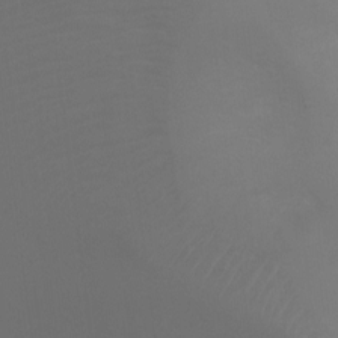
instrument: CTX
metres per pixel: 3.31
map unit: Ht
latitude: -3.9367
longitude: -25.4237
